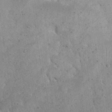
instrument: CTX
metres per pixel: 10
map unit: eHh
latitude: 23.2726
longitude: -67.2348
